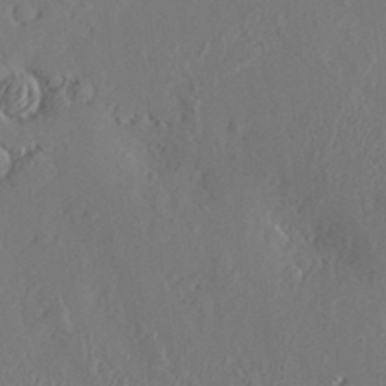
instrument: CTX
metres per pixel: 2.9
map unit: Hve
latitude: -9.5966
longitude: 175.1053
